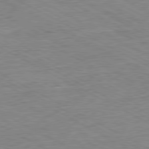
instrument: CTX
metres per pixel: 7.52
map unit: Ap
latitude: -80.7463
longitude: -76.7435
